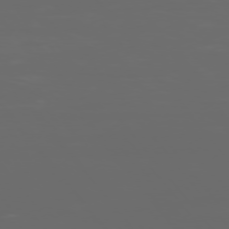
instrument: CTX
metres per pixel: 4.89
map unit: Ap
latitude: -77.4643
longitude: -71.8961
